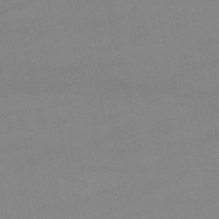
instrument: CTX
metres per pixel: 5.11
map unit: lHb
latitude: -46.6140
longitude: 70.0472
